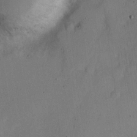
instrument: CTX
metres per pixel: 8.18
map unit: Nve
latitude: -25.5966
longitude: 107.2943
